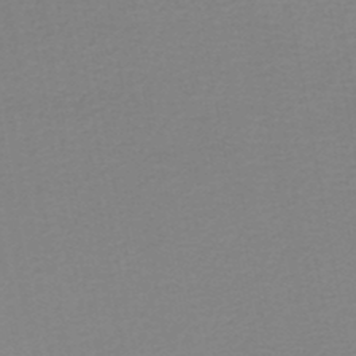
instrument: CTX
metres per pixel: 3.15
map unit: HNhu
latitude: -49.4077
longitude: 99.9745
